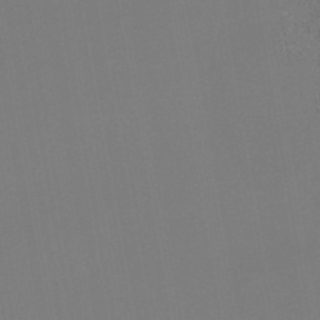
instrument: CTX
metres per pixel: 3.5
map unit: lHb
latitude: -45.2565
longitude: 74.4062
